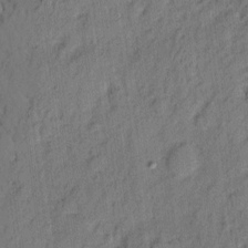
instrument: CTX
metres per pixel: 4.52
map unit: eHh
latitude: 4.2522
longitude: -77.4237
